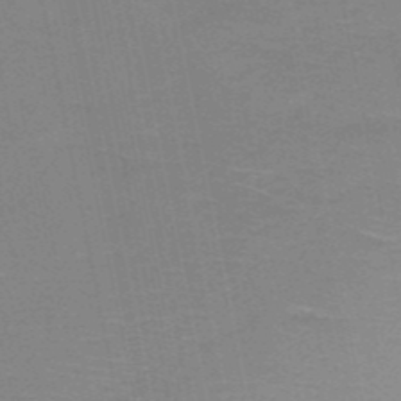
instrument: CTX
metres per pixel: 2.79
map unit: HNb
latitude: -50.7841
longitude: -42.6302
